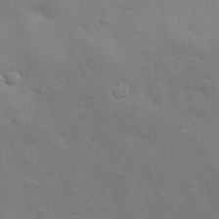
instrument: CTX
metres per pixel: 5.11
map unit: eHh
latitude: 28.6112
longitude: -75.2726
